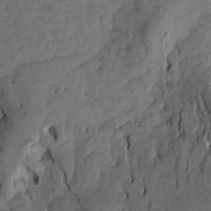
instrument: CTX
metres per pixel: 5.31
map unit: Aa
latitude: 17.7828
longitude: -144.1767
